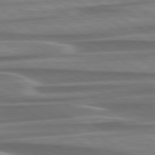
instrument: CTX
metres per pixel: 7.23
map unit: lApd
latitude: 79.6127
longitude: -114.2333
